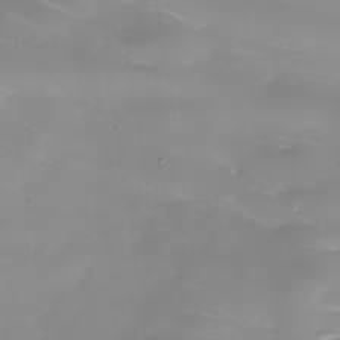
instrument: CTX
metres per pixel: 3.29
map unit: Nhe
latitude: -36.1794
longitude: -90.2145
